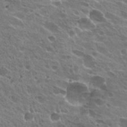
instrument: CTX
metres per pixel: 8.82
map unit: Hto
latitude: 24.6301
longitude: -39.0080
